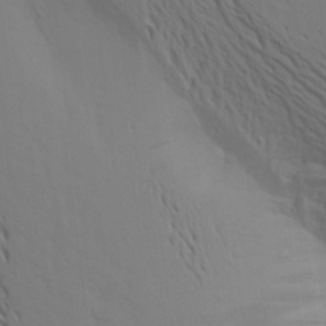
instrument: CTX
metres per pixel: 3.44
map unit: Aa
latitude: 16.7057
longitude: -147.6694
